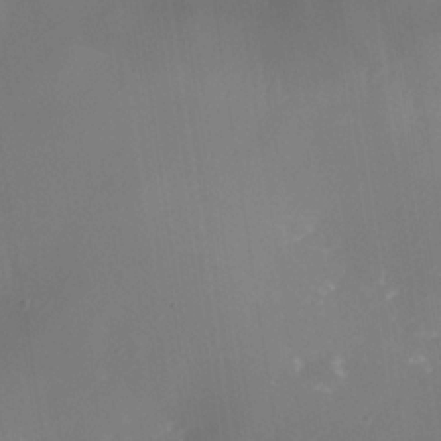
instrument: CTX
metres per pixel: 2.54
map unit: Nhe
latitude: -35.0297
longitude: -118.3089
